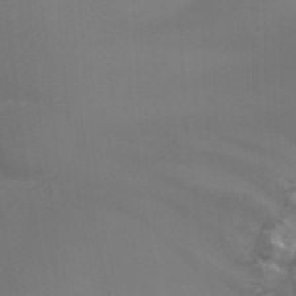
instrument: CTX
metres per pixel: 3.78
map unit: Nhu
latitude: 25.3292
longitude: -58.4034
